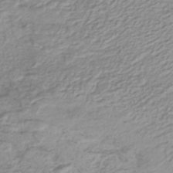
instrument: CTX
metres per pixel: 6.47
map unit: lHb
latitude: -40.7463
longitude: 52.0283
